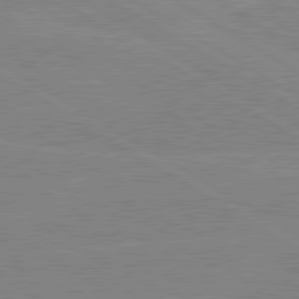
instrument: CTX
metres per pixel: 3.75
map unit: lApd
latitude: 80.2333
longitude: -125.7827
